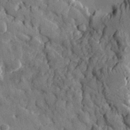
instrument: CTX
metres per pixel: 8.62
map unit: eHh
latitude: 30.5168
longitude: -79.9339
